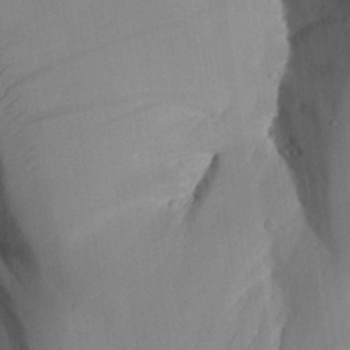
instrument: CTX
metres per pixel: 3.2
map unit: Aa
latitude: 25.7449
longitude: -128.6301
